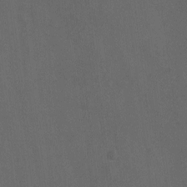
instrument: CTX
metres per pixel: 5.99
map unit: Hto
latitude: -10.0661
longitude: -36.4790
